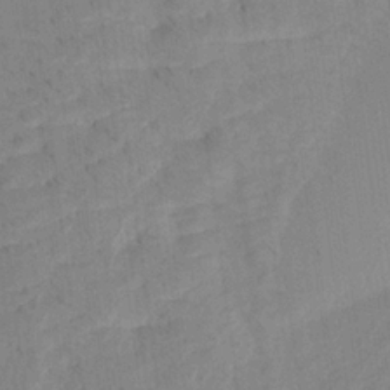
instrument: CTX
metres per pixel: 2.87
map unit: Aa
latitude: 19.8961
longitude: -140.8569
